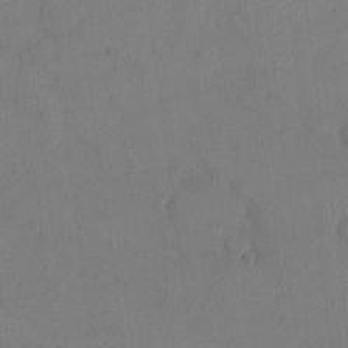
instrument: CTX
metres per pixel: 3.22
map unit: eHh
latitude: 17.5560
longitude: -66.9135
